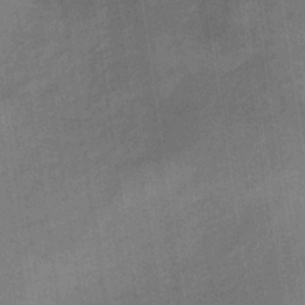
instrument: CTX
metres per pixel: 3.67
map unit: lHb
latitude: -33.8234
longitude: 65.8612
